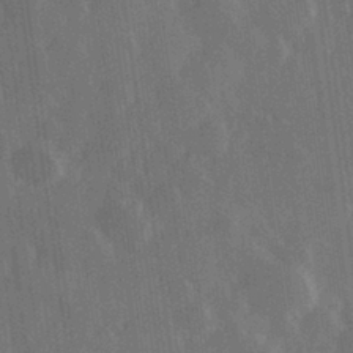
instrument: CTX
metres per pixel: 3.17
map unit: Hve
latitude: 28.5923
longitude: 147.4454
